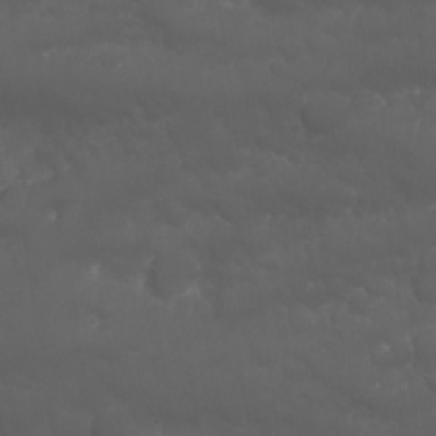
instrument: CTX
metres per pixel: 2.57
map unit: Nhu
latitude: 23.4426
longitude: -61.6883
